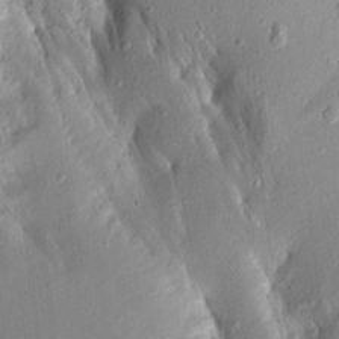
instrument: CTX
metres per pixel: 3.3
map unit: Aa
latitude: 14.5357
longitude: -143.5182
